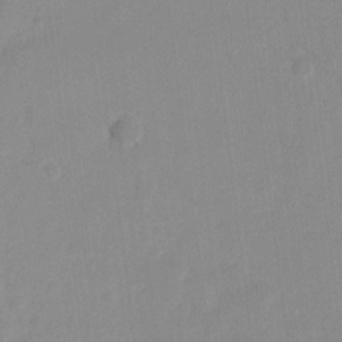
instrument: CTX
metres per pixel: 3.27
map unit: Hto
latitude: -6.9919
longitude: -38.3089
